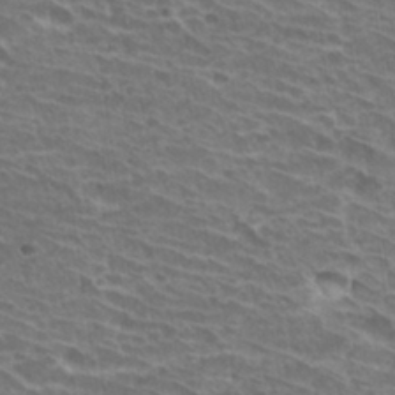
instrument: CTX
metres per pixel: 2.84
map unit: Hto
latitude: 31.3482
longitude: -41.8961
